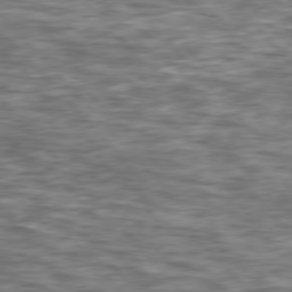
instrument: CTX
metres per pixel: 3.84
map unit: lApd
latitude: 76.6868
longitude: -49.6316
